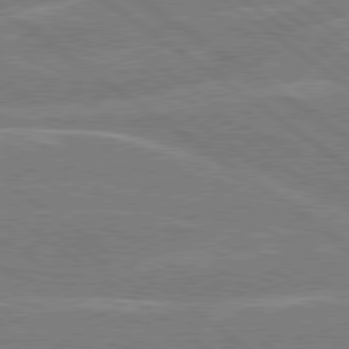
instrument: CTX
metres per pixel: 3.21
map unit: Hpe
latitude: 78.9892
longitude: -130.1389
